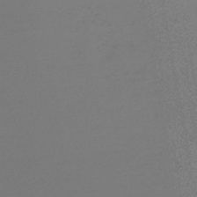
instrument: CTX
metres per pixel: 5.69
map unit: lHb
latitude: -47.3509
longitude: 66.6518
